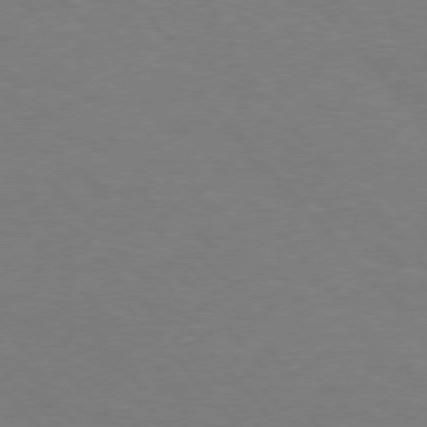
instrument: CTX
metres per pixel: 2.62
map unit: Hpe
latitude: 75.8961
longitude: -140.3089
